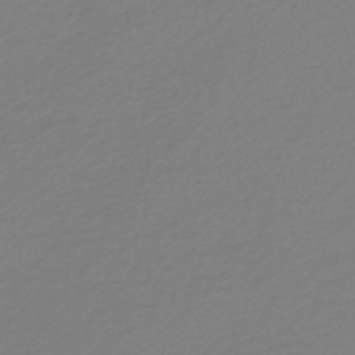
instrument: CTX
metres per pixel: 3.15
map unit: lHb
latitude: -45.5021
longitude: 70.7463
